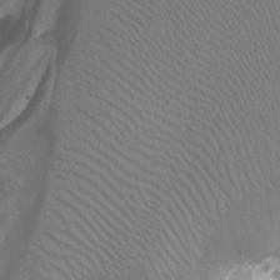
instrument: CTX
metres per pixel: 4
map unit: Nhu
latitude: -12.9542
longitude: -64.8758
